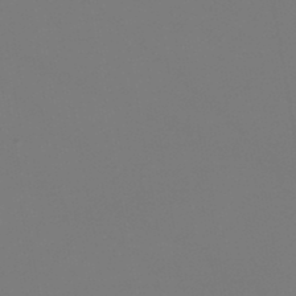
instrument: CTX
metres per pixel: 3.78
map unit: lHb
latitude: -46.6896
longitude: 71.0298
